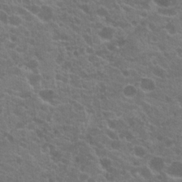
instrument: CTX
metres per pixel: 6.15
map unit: Hto
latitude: 20.5168
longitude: -35.5182
